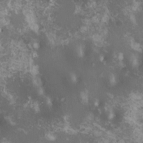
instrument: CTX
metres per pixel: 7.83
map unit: HNhu
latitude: 1.9150
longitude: 7.4076
